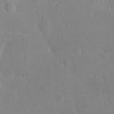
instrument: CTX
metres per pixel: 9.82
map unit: eHh
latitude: 22.7057
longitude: -58.3089
